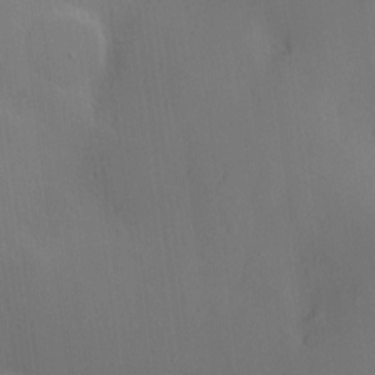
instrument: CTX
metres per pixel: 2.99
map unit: Nve
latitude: -8.9919
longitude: 175.7288
